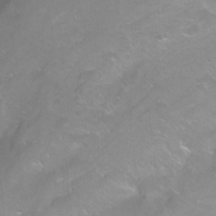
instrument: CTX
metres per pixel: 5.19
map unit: Nhu
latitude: -13.1998
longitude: -57.6882
